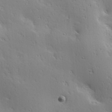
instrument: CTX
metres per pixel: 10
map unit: Hve
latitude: 23.6127
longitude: -96.6679
